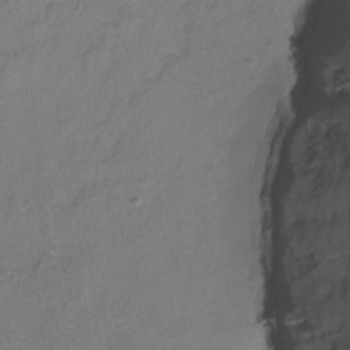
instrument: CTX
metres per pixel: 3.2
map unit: Nhu
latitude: -17.6344
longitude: -48.2522
